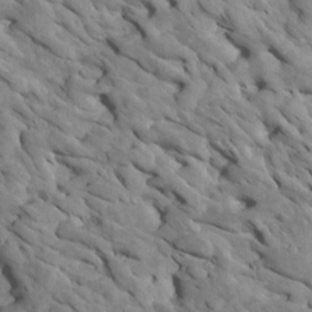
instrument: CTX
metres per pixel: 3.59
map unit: Htu
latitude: 1.3859
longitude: 143.1242
